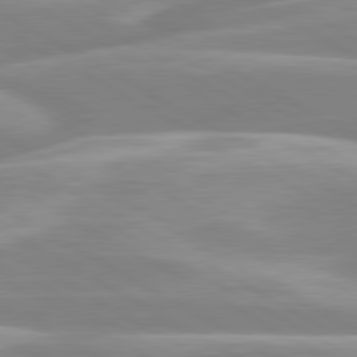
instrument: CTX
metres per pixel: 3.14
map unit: lApd
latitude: 80.4034
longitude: -128.7246
